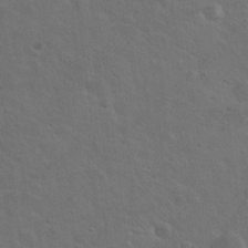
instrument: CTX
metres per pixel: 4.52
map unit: Hto
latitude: 19.5182
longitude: -53.9717
